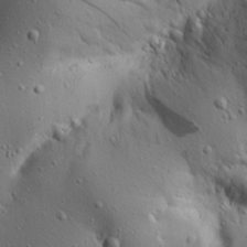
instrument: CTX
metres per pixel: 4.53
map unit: Aa
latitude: 19.3103
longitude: -141.4048
